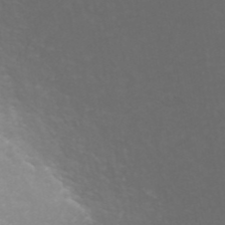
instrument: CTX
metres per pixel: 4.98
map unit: ANa
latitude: 42.9892
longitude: 23.3888
